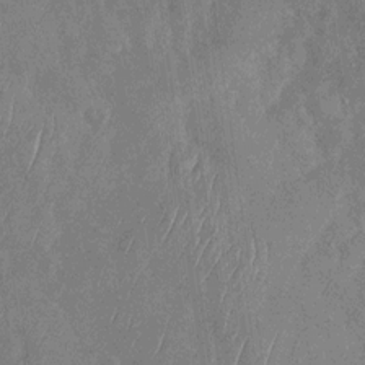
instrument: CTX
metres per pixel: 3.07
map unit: Nhu
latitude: -29.4454
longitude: -58.3467
